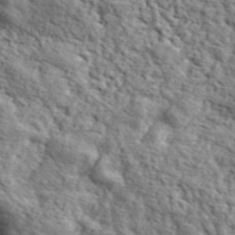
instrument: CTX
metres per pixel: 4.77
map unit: lHvf
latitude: 37.9150
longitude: -87.2159
